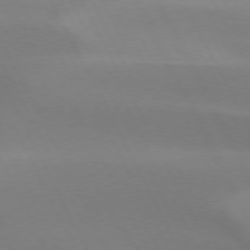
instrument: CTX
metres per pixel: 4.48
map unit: lApd
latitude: 73.3860
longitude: -48.9514
